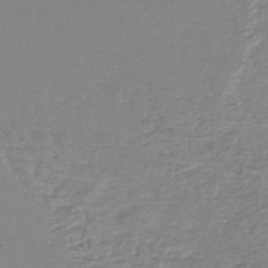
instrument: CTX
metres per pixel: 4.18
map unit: lHb
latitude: -45.6344
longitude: 76.5196
